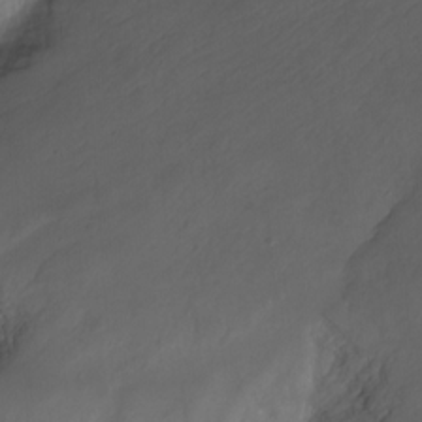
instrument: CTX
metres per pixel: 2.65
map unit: Nhu
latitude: -9.6722
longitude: -76.2144
